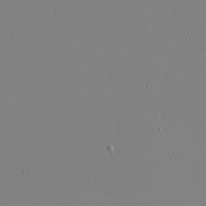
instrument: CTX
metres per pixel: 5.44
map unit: eHh
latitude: -6.1417
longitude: -80.5735
